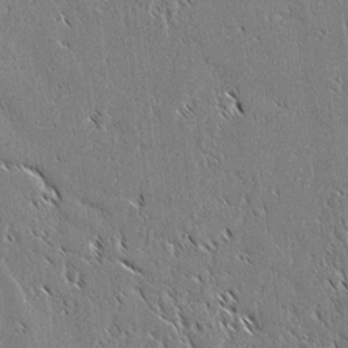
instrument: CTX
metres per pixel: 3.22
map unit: lAvf
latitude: 2.5357
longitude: -106.5924
